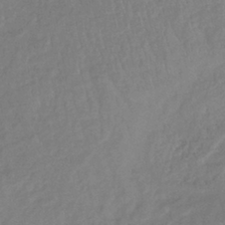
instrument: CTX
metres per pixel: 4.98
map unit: lHb
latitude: -40.7841
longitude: 72.6896
